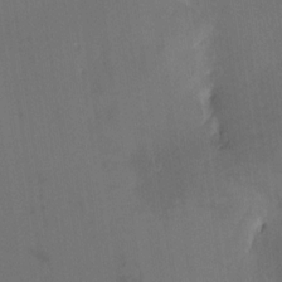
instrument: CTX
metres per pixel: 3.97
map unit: Nhe
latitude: -29.2376
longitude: -110.3467
